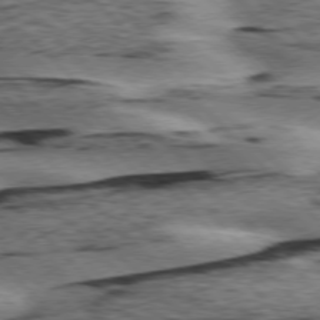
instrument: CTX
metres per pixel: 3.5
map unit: lApd
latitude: 75.9717
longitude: -78.8191
